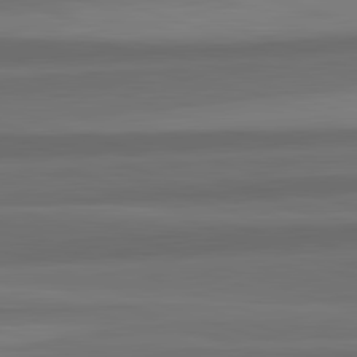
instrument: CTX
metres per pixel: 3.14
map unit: lApd
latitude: 82.6868
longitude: 176.1606
